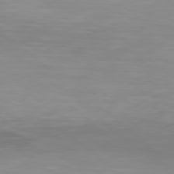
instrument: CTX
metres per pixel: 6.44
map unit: Hpe
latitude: 78.1389
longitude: -169.9339
